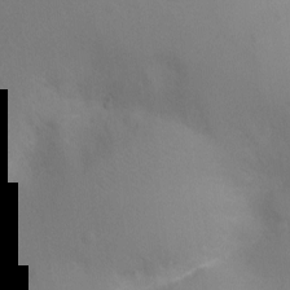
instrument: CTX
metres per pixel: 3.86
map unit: Ht
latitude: -4.1983
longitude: -25.4993
